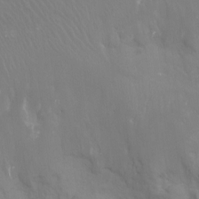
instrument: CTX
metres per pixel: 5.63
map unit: Ht
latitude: -4.5007
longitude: -24.7813
